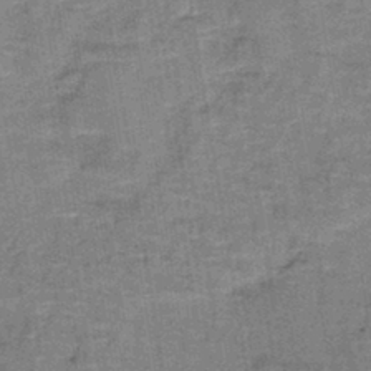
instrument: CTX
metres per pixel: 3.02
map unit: lHb
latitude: -41.2187
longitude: 57.3132
